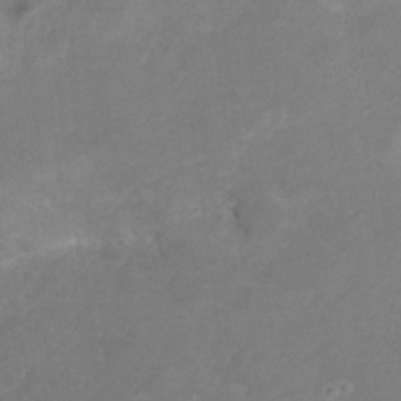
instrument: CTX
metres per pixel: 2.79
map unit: Hto
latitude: 6.2900
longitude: -35.1970
